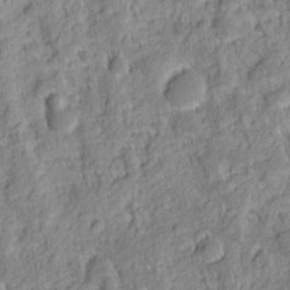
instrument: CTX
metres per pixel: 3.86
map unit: eHh
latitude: 7.0647
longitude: -76.1955
